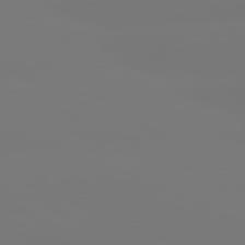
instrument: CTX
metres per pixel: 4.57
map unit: lApd
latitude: 81.2159
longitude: -150.2711
